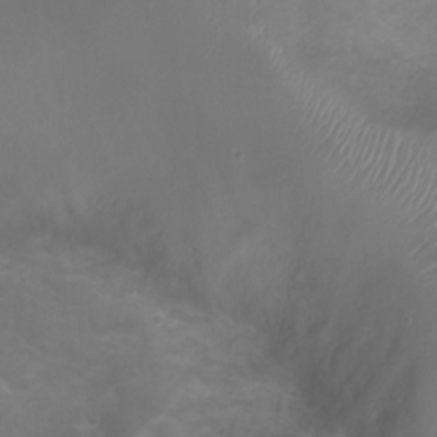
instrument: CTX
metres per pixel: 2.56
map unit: Ht
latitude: -3.4643
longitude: -18.3278
